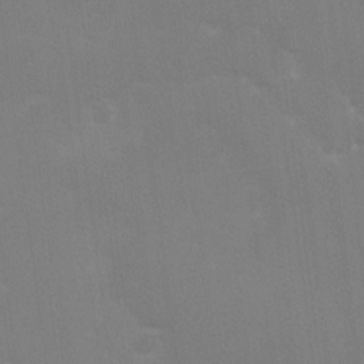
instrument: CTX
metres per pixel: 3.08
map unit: Ave
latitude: 0.1200
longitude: -112.3089
